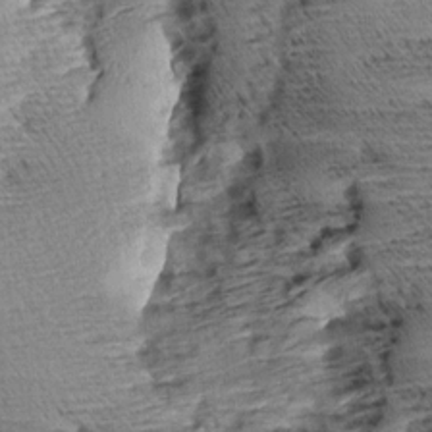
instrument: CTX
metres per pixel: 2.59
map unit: Aa
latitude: 8.4034
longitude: -139.9906
